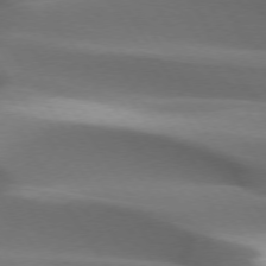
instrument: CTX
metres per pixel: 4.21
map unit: lApd
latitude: 73.6127
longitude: -52.2712
